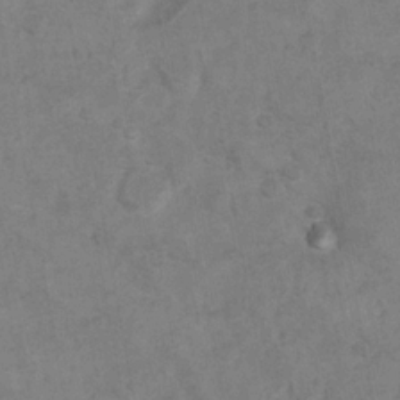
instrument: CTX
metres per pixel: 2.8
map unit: Hto
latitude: 8.4979
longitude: -35.7071
